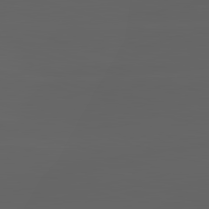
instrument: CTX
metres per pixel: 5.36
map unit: lApd
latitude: 82.8946
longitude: -135.0458
